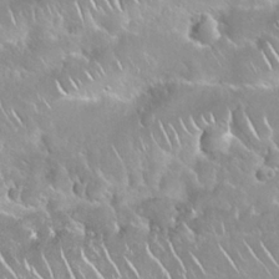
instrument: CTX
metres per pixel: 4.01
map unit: Nhu
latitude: 24.5356
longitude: -60.8002
